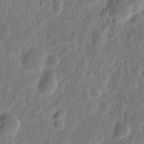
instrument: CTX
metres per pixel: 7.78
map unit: eHh
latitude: 9.3104
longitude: -73.9151
